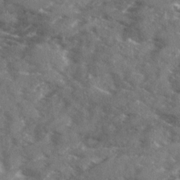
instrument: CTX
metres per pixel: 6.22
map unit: Ave
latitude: 18.7624
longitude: -130.3468
